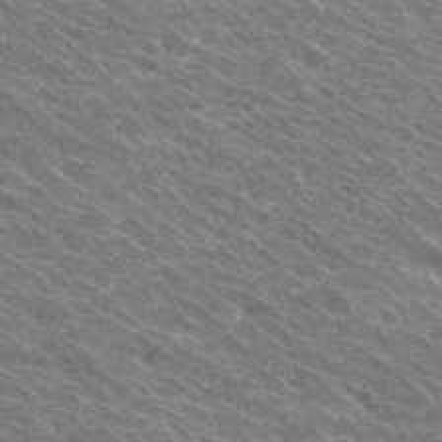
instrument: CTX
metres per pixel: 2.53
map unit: Hto
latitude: 30.8758
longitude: -42.6680
